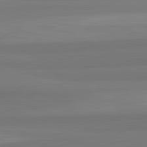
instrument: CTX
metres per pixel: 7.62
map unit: lApd
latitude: 82.5545
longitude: 177.8989
